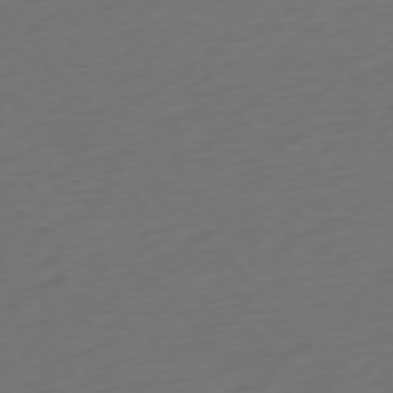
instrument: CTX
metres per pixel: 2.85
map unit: Ap
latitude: -76.3873
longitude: -64.2522
